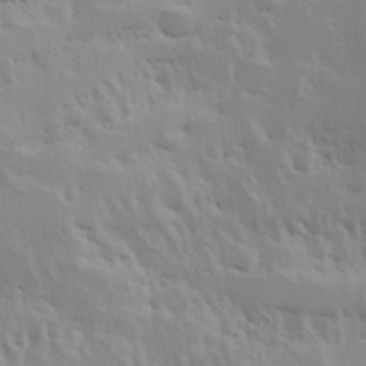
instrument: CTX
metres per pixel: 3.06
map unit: Hve
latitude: 24.8380
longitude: 145.5588
